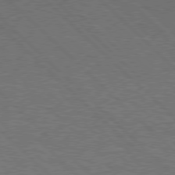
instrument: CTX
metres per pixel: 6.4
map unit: Hpe
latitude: 77.1970
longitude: -153.6127
